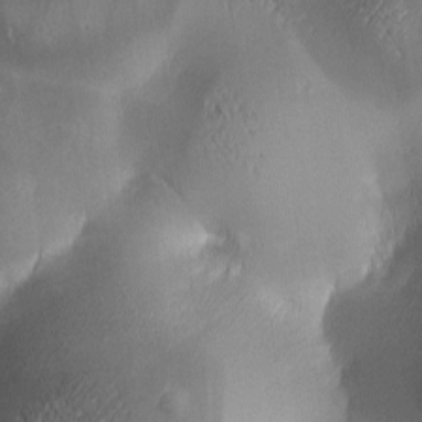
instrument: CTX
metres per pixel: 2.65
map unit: lAa
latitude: 2.2522
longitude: -117.0459
